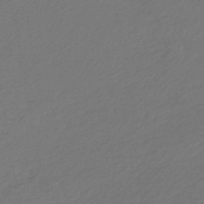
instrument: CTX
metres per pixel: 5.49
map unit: lHb
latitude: -46.0283
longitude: 59.9745
